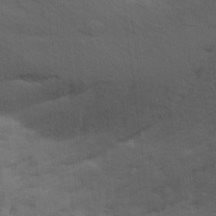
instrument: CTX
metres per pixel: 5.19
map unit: Ave
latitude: 17.0647
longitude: -129.1403
